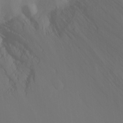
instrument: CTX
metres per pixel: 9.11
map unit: Ht
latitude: -15.1243
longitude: -54.6868
